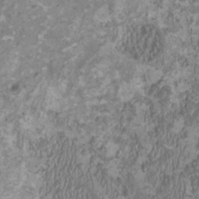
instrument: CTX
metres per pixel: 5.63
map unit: HNhu
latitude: 1.3859
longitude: -0.3656
